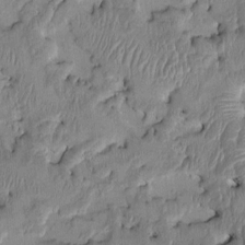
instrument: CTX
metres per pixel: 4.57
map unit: HNhu
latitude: 4.1578
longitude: -6.9514
